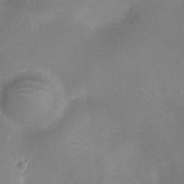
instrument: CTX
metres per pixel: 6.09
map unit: Nhu
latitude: -13.8989
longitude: -40.4412
